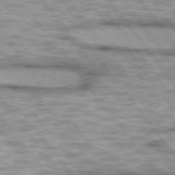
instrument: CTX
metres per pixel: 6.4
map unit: lApd
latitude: 75.1592
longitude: -48.5357
